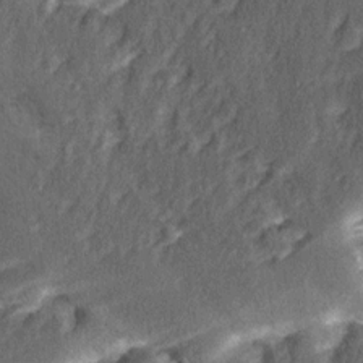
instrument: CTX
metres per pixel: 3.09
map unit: Ave
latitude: 15.4049
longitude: -104.3845
